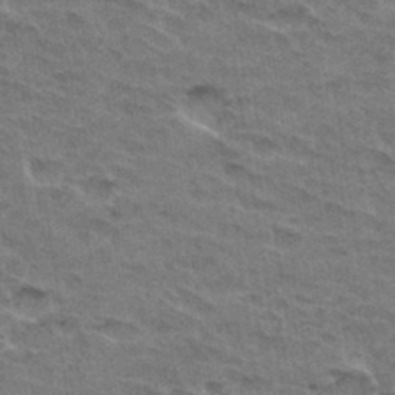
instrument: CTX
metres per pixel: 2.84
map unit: Hto
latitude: 32.7435
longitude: -47.1215
